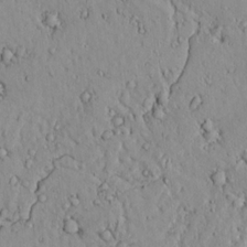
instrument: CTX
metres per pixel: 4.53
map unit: lAvf
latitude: 9.2537
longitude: 168.8219
